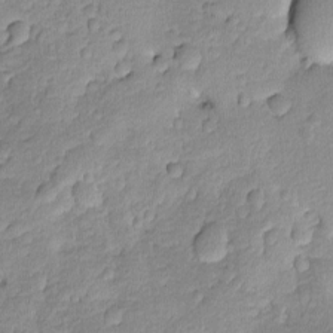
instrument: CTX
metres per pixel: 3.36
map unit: Ave
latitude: -8.6896
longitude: -119.4426
